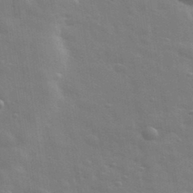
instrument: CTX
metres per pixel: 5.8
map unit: eHh
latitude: 34.8947
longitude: -81.0080
